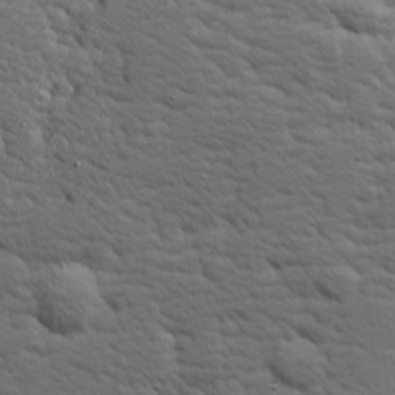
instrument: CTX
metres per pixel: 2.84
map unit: Hve
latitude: 26.2901
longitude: 144.3873
